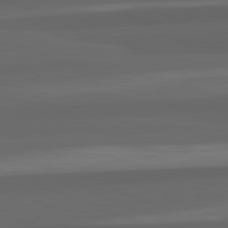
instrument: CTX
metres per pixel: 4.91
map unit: lApd
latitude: 82.3656
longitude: -171.4048
